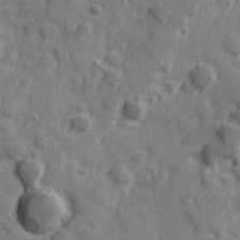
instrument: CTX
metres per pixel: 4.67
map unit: Hve
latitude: 25.4237
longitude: 147.1431
